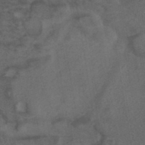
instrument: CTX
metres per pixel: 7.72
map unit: ANa
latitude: 39.7261
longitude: 29.3699
